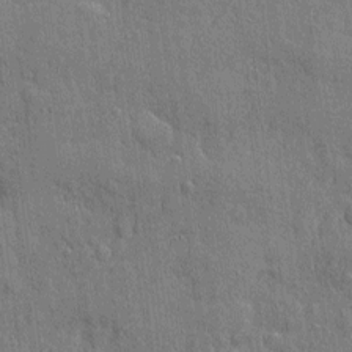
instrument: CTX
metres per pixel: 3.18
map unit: eHh
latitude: 4.2333
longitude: -75.4426
